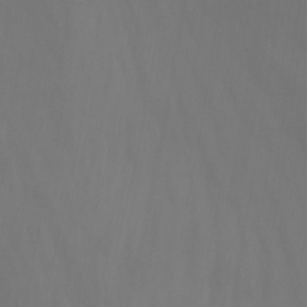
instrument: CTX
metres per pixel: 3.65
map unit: Nhu
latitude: -7.6910
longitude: -52.5168
